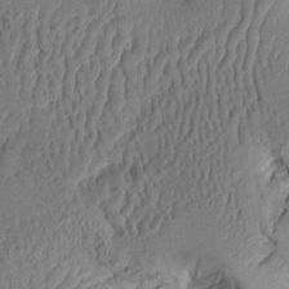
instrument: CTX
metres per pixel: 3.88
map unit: Aa
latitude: 9.5371
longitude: -128.3278
